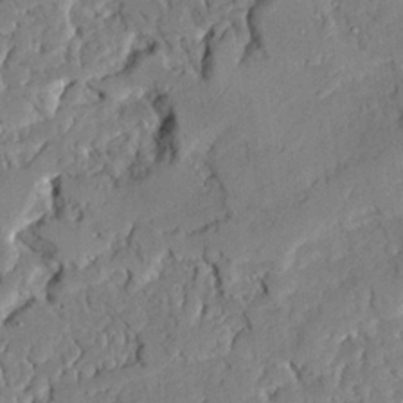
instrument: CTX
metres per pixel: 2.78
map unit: Ave
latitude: 23.1214
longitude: -129.8772
